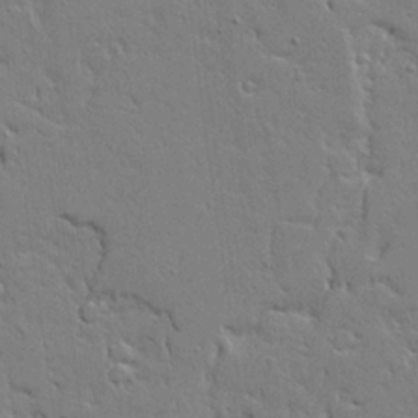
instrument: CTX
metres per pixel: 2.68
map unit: Aa
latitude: 19.4237
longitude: -126.5924
